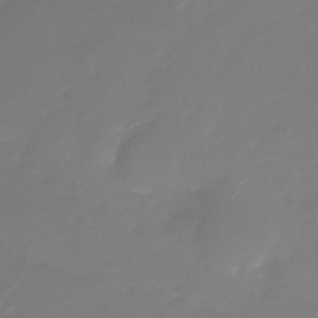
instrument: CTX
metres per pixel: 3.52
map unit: Nhu
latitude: -28.1984
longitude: -67.7827
